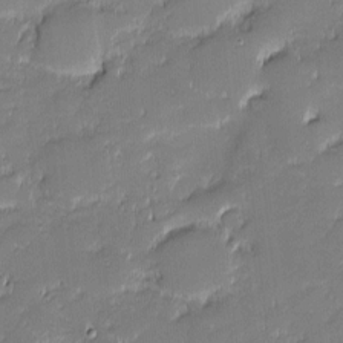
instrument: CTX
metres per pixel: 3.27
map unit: eHh
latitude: -2.1038
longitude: -82.4790
